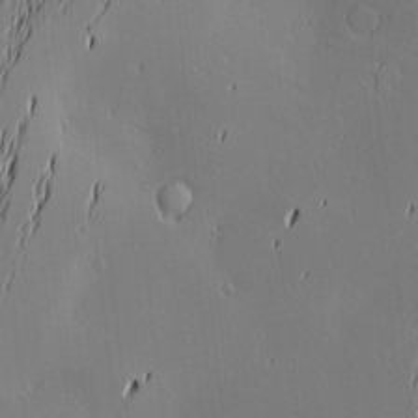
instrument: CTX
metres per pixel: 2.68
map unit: Nve
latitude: -9.6155
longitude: 173.8422
